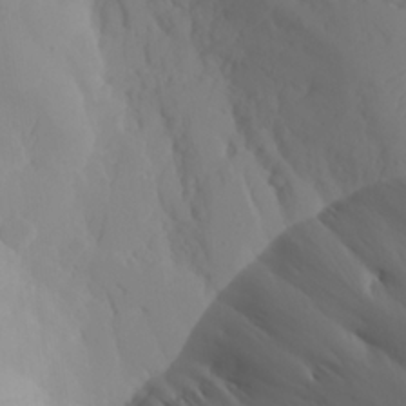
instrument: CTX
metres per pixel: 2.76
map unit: Aa
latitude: 24.0822
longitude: -127.4238
